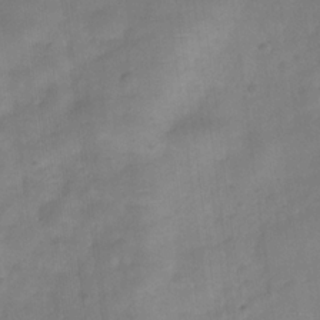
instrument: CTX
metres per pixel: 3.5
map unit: Hve
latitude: -32.1417
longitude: 92.8030
